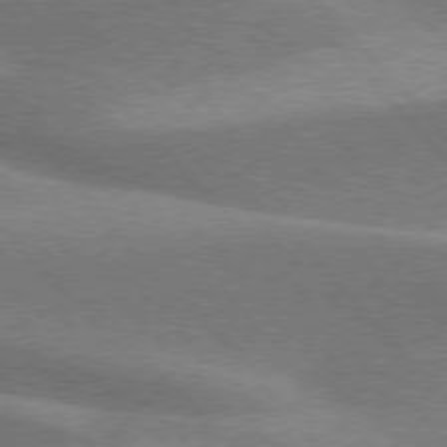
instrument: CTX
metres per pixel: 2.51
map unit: lApd
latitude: 76.2144
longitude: -62.8569
